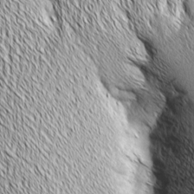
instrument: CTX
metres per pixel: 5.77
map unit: Aa
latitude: 6.3278
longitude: -129.6694
